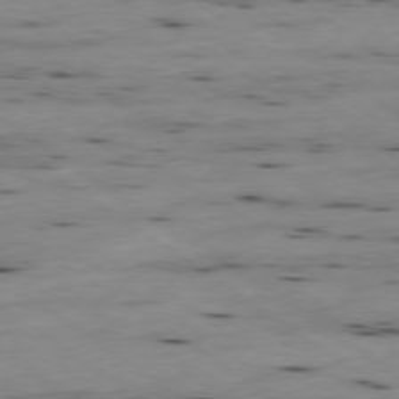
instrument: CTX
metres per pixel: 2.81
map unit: Ap
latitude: -79.5588
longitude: -101.5938
